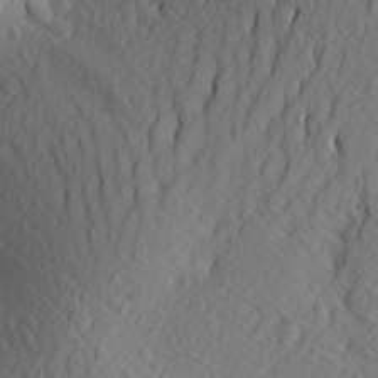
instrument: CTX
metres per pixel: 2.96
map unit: Aa
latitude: 26.7435
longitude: -144.8002
